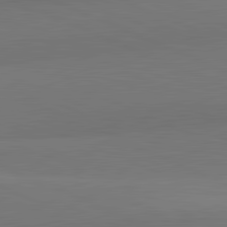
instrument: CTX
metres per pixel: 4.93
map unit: lApd
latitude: 82.0633
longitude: 150.8975
